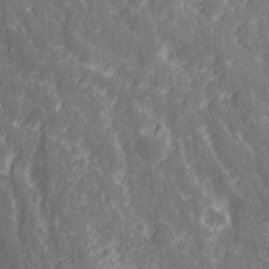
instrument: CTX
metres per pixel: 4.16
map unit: Ave
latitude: 20.9892
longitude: -133.9339
